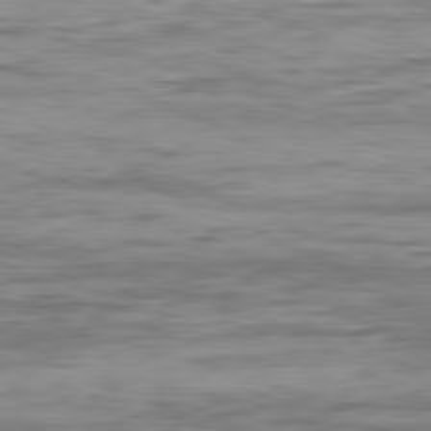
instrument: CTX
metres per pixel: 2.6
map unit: Ap
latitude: -82.3684
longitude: -77.3103
